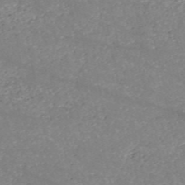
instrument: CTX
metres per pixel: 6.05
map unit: HNb
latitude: -54.3306
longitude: -37.8772
